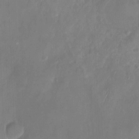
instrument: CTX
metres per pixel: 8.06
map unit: Nhu
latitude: -16.4062
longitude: -58.0444
